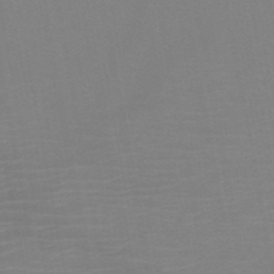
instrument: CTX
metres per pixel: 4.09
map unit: HNb
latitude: -50.9542
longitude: -45.8961
